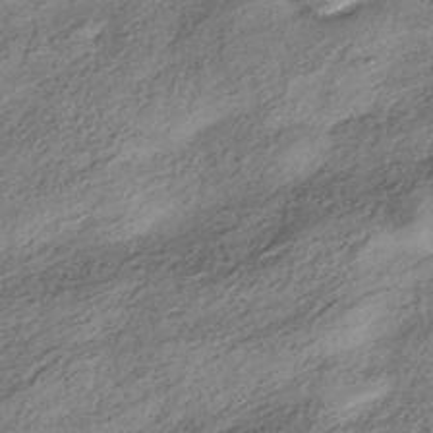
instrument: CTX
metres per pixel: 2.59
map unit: HNhu
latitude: -42.2928
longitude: 106.0094
